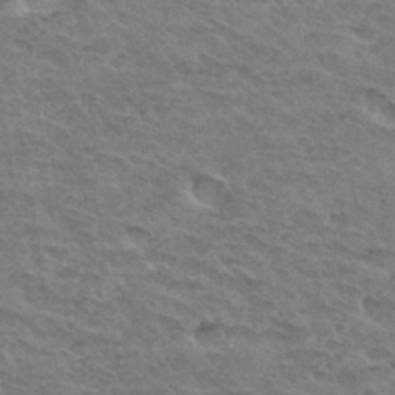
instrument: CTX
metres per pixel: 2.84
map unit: Hto
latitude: 32.9892
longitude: -47.0081
